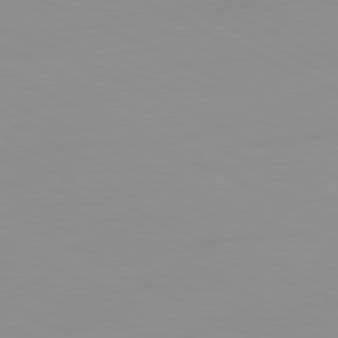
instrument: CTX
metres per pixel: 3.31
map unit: Ap
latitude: -81.0298
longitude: -94.1200
